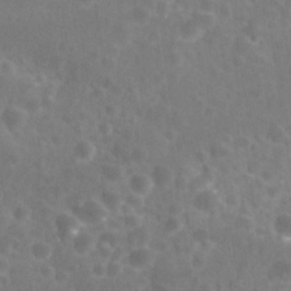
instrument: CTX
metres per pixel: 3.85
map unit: Nhu
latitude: 27.5749
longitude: -56.0255
